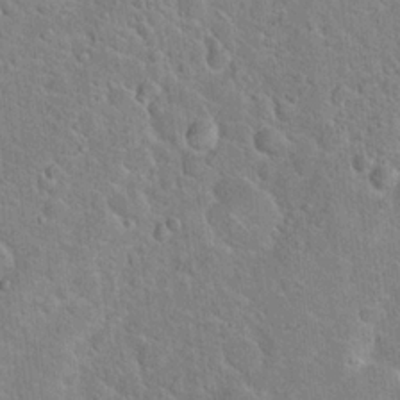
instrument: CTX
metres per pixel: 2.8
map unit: Hto
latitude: 19.0080
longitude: -50.7624
